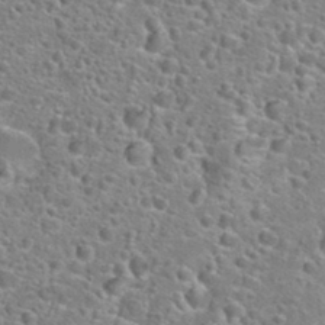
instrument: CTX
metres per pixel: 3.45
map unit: Hto
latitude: 24.0822
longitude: -47.0648
